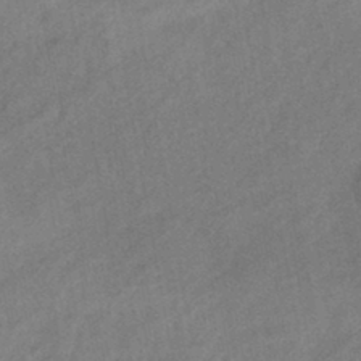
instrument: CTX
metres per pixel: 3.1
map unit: eHb
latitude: -42.5573
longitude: 84.2928
